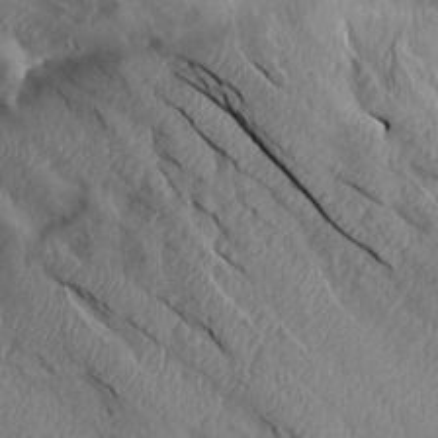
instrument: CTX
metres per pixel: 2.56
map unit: Aa
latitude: 14.6302
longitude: -146.8758
